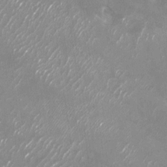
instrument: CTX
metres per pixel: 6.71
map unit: Nhu
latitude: -29.1431
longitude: -76.3467
